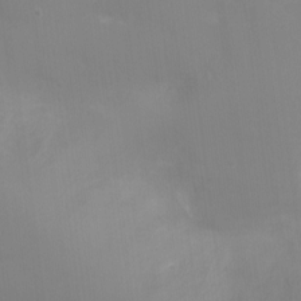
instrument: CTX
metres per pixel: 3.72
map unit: Ht
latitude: -8.8030
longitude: -27.9528
